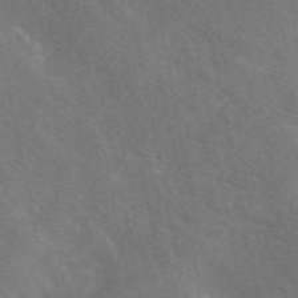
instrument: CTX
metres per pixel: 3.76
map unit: eAb
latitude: 49.5938
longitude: 118.4629
